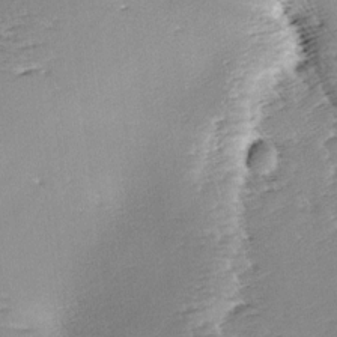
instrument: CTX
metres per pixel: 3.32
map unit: lAa
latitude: -10.8030
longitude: -125.3103
